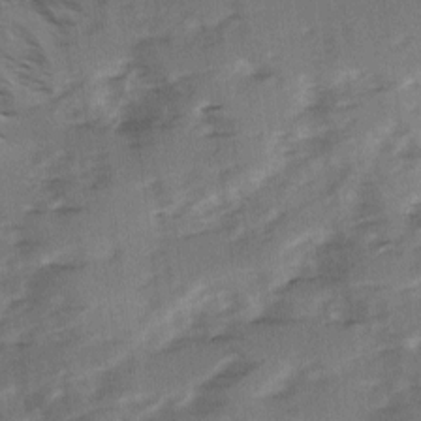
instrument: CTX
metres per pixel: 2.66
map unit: Ave
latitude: 1.2726
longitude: -110.6302
